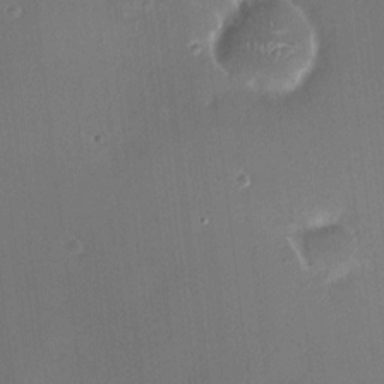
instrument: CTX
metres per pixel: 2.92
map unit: HNhu
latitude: 6.9136
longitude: 7.6155
